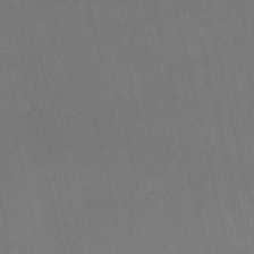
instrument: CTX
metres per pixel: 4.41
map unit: lHb
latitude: -49.1242
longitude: 70.5763
